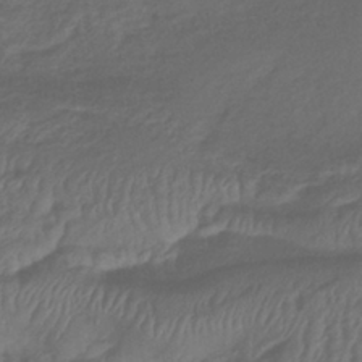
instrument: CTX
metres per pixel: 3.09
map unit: lHb
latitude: -39.5588
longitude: 75.1809
